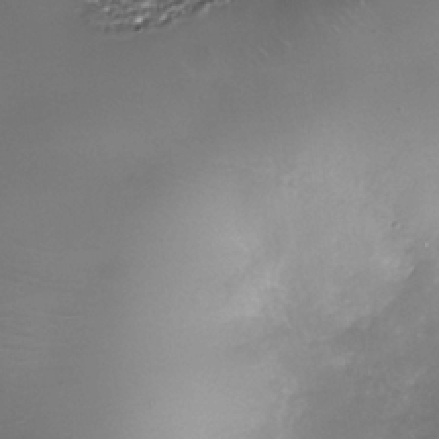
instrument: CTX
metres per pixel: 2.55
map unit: Nhe
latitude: -35.6722
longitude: -92.2900
